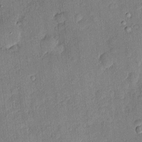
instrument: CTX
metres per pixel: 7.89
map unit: eHh
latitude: 4.4034
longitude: -74.6679
